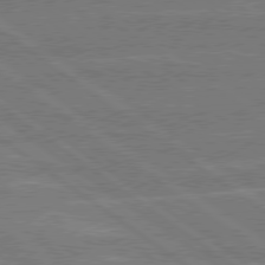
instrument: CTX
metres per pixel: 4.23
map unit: Hpe
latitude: 78.7247
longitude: -130.4412
